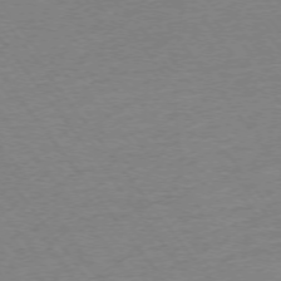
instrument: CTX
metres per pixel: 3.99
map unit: Ap
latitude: -74.7275
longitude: -84.4601
